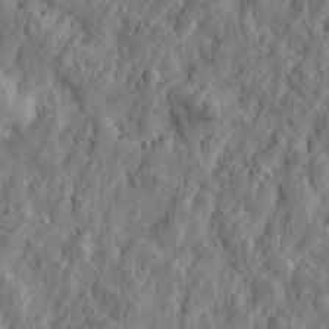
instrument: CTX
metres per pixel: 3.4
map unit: Htu
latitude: -3.5777
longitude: 158.4062
